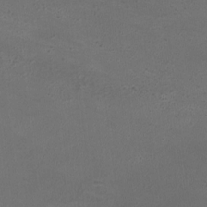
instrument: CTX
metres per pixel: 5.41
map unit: HNhu
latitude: -3.1053
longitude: -3.0269
